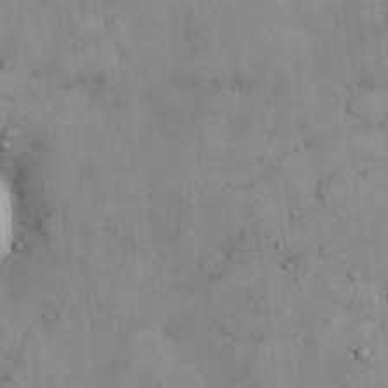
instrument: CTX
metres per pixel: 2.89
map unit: Nhu
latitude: 28.6679
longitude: -71.3104
